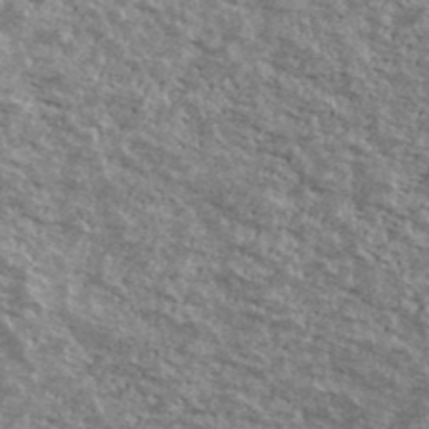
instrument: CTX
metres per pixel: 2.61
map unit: Ave
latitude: 40.6112
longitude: -108.6112
